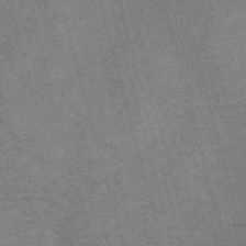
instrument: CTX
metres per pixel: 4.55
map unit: Nve
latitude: -59.7288
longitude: 63.7666
